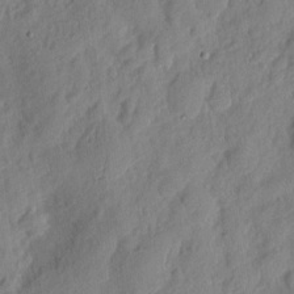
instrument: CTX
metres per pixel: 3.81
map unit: eHh
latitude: 7.5938
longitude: -75.0270
